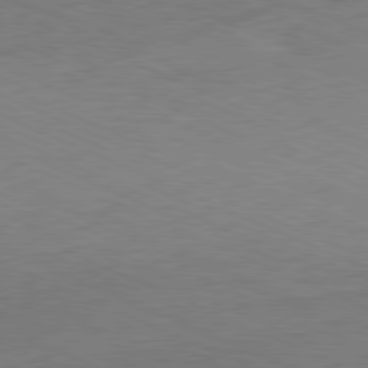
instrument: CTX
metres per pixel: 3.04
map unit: Ap
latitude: -81.5777
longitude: -84.3656
